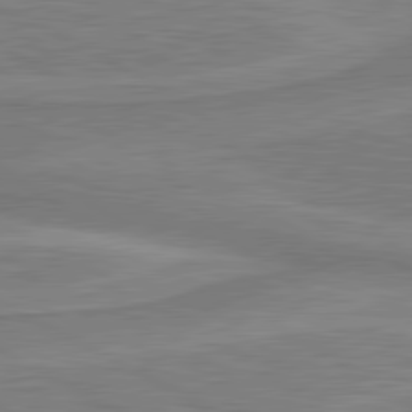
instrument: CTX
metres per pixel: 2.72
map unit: lApd
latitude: 81.0647
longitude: 173.5588
